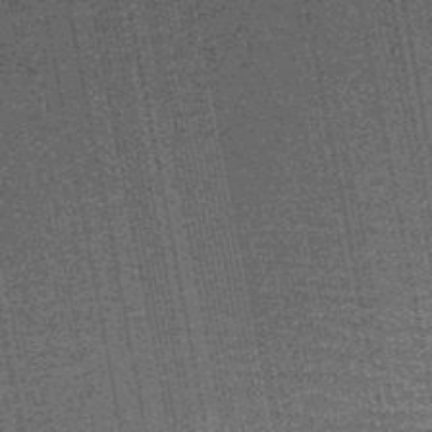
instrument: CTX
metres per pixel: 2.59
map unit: HNb
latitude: -50.2361
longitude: -42.3467
